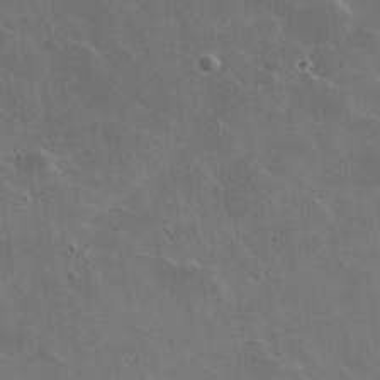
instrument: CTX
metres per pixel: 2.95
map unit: lHvf
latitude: 36.1011
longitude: -91.6505
